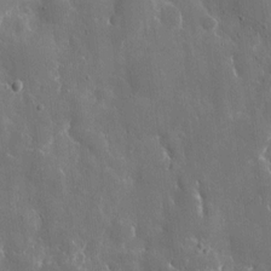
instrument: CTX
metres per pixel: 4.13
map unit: eHh
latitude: 9.3104
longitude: -70.1200
